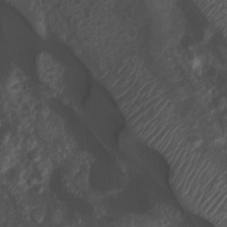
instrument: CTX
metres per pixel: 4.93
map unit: Nhu
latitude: 7.5749
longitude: -21.6883
